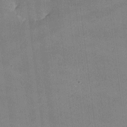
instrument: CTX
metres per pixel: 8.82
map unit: lHvf
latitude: -9.5588
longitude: -100.9703
